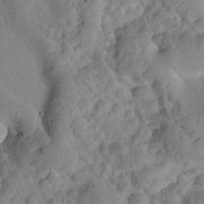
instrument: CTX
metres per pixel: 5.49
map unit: Htu
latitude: 1.3103
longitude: 175.4076
